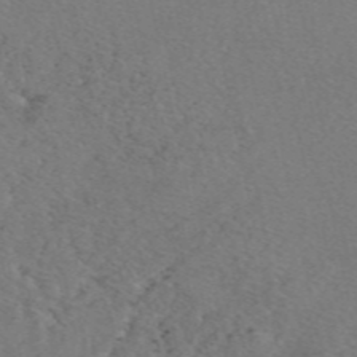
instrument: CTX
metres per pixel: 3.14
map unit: eAb
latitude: 48.9136
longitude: 108.3873
